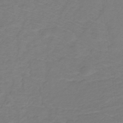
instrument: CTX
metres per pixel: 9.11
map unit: lHb
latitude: -31.3132
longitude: 64.9731
